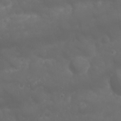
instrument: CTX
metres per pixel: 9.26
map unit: Nhu
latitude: 23.5371
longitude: -61.4426
